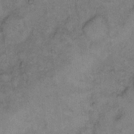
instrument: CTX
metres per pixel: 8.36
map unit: eHh
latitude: 9.8772
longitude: -63.5560
